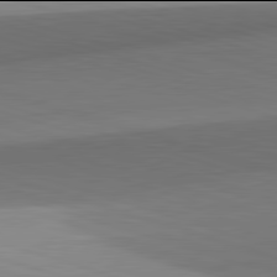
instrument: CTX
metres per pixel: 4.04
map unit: lApd
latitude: 81.9906
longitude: 134.8786
